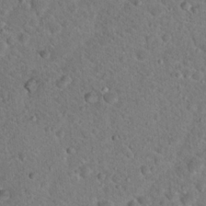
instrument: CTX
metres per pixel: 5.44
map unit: Hto
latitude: 19.1214
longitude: -33.3482
